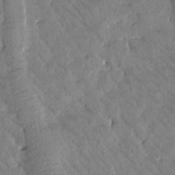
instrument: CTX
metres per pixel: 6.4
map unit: Htu
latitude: -0.5574
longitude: 175.6910
